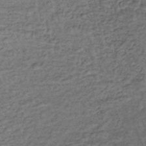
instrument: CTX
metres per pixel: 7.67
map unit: lHb
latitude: -35.7855
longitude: 65.8423
